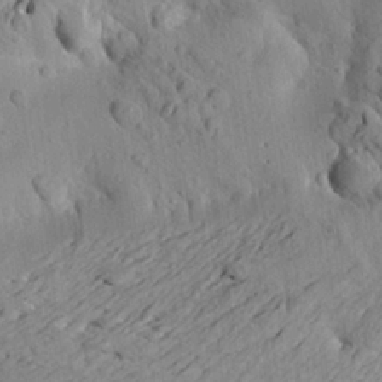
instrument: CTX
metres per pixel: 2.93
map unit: Aa
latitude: 21.1403
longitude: -149.4804
